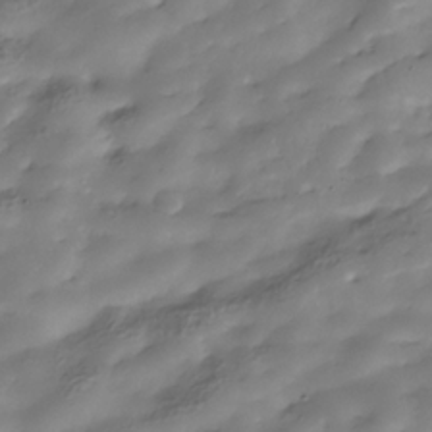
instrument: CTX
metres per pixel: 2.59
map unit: Hve
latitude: -30.9541
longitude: 90.2551
